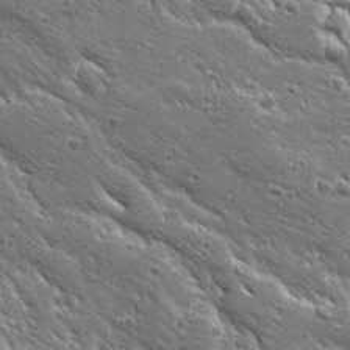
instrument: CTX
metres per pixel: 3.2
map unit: Ave
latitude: 19.7827
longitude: -137.1026
